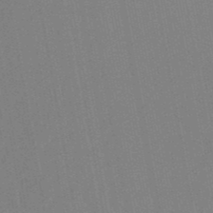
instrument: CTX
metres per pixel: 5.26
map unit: lHb
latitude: -48.8030
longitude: 73.5399
